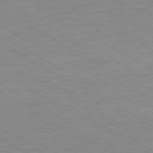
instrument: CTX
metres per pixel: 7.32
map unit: Ap
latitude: -80.6708
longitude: -87.1781
